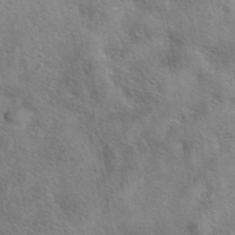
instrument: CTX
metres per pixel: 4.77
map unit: eAb
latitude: 41.7260
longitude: 103.5210
